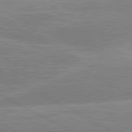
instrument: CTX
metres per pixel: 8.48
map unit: lApd
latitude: 81.0647
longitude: -168.0444
